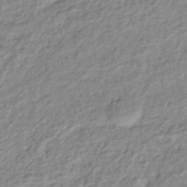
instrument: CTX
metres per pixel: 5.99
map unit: lHb
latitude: -41.9178
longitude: 75.1054
